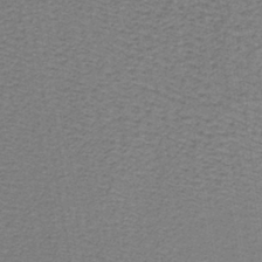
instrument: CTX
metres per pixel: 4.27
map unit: lHb
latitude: -39.9745
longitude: 61.7856
